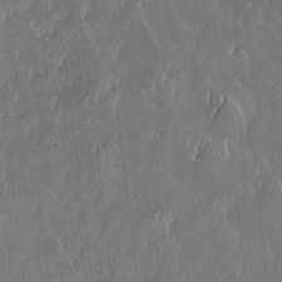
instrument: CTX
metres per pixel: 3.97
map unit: Htu
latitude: -6.1794
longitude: 175.5021
